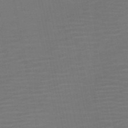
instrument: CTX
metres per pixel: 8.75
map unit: HNb
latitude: -51.8611
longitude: -47.8206
